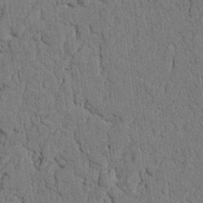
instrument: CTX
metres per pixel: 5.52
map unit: Nhu
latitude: 20.6302
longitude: -76.0255
